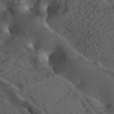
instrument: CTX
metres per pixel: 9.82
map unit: ANa
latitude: 44.0255
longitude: 24.3495
